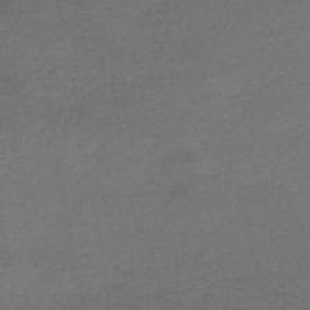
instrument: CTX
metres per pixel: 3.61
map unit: HNhu
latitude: -43.6532
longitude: 94.9163
